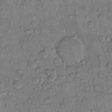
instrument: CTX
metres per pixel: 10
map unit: Hto
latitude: 11.3104
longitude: -58.1956
